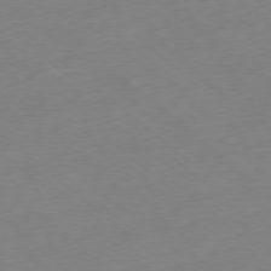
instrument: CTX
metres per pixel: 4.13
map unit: Ap
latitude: -77.8233
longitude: -96.4979
